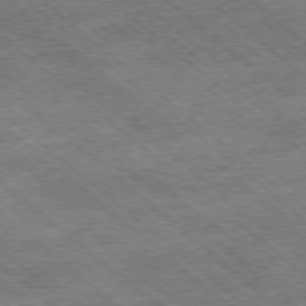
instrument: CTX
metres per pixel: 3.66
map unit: Ap
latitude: -78.3495
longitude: -48.6113
